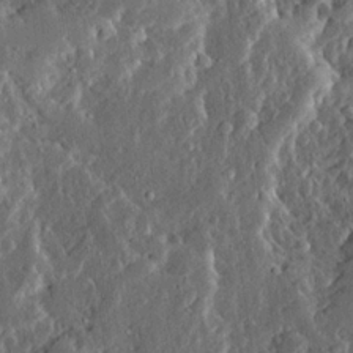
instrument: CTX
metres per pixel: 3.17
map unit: Ave
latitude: 14.1200
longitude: -137.3482
